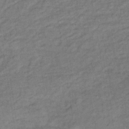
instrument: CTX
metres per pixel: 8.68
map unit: lHb
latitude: -33.7856
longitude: 65.2754
